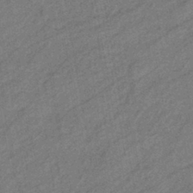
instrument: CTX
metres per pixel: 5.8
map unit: eHb
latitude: -41.4265
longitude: 82.3117
